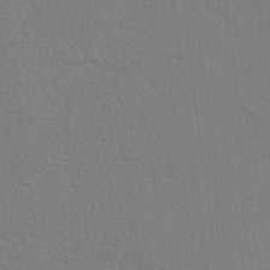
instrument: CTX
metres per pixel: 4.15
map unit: Hve
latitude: 2.4601
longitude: -125.3859
